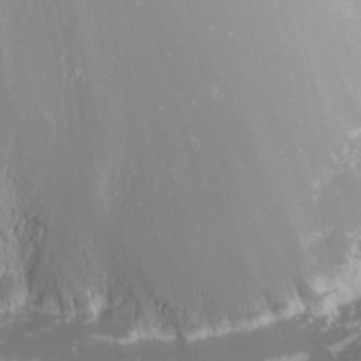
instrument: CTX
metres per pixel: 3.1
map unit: Nhu
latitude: -1.2376
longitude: -80.3089
